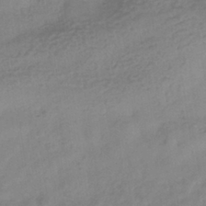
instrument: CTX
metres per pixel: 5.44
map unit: eHb
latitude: -35.8422
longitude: 81.3132
